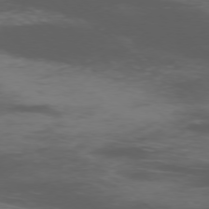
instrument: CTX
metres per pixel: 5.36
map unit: Ap
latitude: -76.8975
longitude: -66.8569
